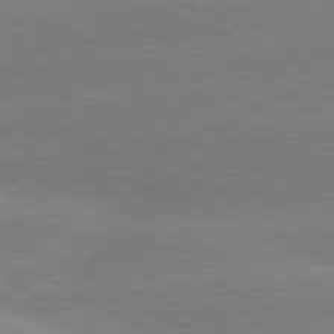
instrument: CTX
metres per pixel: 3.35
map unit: lApd
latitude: 81.0080
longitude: -155.8961
